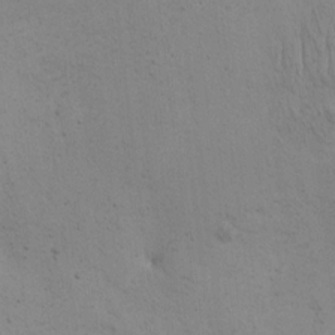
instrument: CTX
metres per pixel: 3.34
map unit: eHh
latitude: 0.1955
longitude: 14.8786
